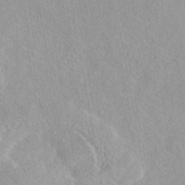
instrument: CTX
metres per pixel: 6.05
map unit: eAb
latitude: 44.1578
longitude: 114.4629
